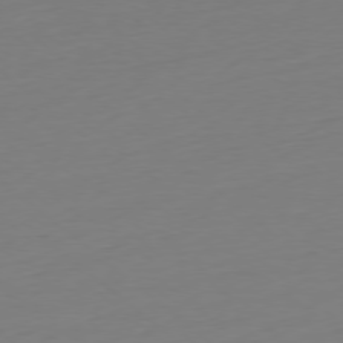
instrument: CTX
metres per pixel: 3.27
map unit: Ap
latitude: -78.3495
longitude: -76.9136
